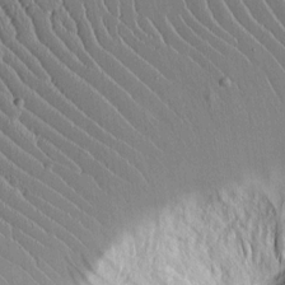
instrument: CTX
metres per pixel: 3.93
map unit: Aa
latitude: 12.8191
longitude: -126.6680
